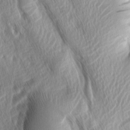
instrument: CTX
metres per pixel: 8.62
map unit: lAa
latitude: -7.8233
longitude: -126.1767
